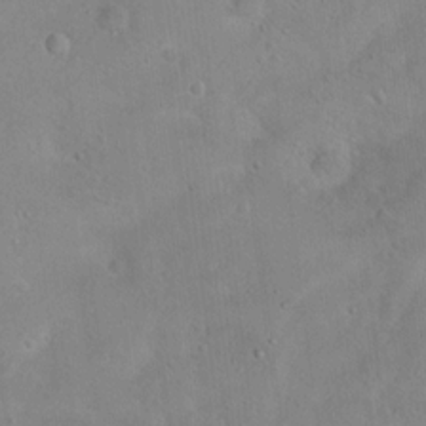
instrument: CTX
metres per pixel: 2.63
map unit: Ht
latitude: 14.4790
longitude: -37.0837
